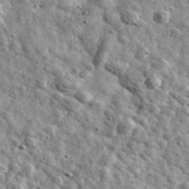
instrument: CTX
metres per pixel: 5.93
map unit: Ave
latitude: 41.0081
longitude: -107.5182
